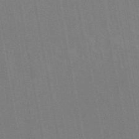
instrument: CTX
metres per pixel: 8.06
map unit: eAb
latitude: 46.4601
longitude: 122.1039
